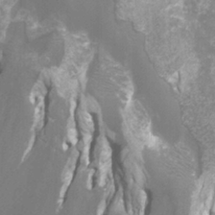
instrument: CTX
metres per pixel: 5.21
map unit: Htu
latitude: -12.1228
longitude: -71.7638
